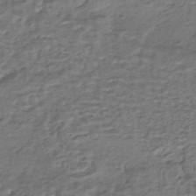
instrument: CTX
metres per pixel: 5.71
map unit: HNhu
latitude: -43.3698
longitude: 100.8219
